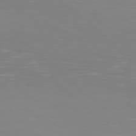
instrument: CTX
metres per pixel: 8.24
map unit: Hpe
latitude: 77.8961
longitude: -124.8380
